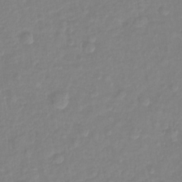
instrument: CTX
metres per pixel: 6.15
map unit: Ht
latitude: -13.8611
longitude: -58.2334
